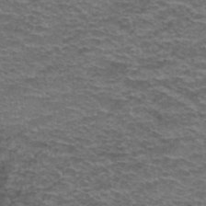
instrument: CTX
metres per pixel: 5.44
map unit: Hto
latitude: 38.3278
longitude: -41.6693
